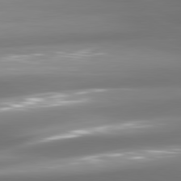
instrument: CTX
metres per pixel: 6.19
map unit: lApd
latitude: 80.8380
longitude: -139.7827
